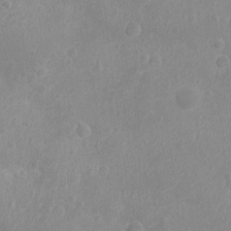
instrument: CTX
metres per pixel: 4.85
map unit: Nhu
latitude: -15.3510
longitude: -25.4048
